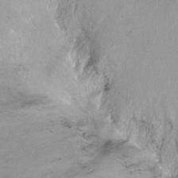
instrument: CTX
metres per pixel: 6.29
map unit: Ht
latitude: -14.8408
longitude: -42.6868
